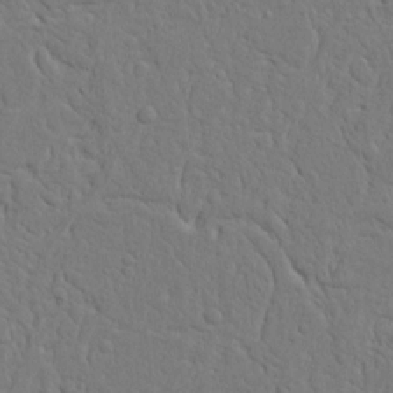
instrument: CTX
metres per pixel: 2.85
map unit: Nhu
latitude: 15.3104
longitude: -74.8002
